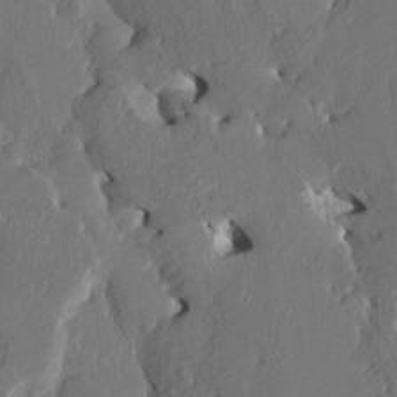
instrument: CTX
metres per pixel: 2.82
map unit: HNhu
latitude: 4.9325
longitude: -4.9136
